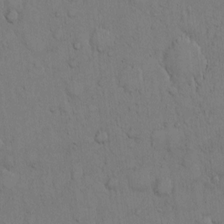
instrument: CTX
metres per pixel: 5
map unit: Hto
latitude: 11.6127
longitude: -57.7827
